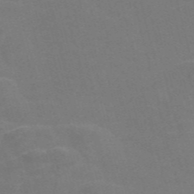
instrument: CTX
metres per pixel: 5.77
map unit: Nve
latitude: -57.1998
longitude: 52.0661
